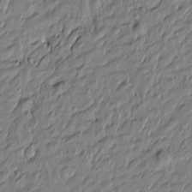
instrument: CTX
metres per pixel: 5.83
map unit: Htu
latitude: -6.8219
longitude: 177.8611
